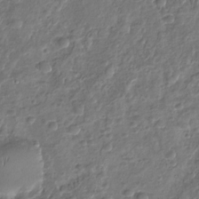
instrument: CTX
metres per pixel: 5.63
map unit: Nhu
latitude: -31.0864
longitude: -60.9702
